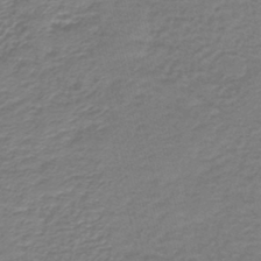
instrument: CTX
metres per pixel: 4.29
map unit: HNb
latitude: -42.3306
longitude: 50.2361
